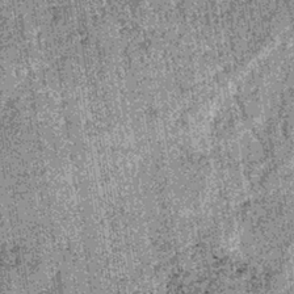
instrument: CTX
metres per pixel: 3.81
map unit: lHb
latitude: -37.3320
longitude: 67.1432
